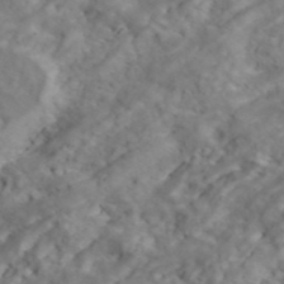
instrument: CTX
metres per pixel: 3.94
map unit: ANa
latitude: 41.6127
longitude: 14.7463
